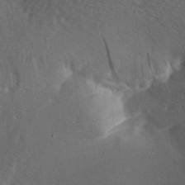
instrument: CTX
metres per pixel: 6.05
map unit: lAa
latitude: -7.8800
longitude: -124.8569
